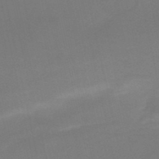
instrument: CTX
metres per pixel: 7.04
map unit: HNb
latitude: -51.6722
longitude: -46.4412
